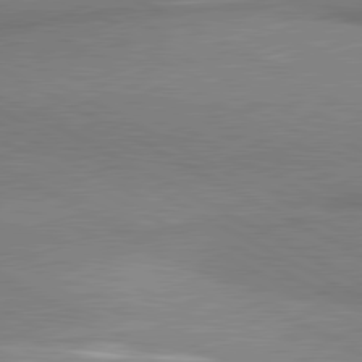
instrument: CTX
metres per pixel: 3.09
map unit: lApd
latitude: 80.7435
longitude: 165.8612
